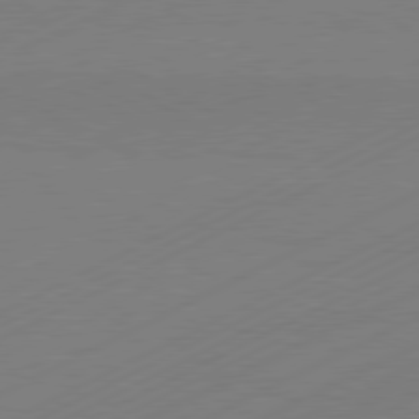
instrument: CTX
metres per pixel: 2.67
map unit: Hpe
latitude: -81.4644
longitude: 12.7841
